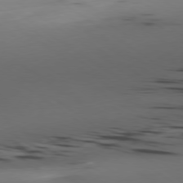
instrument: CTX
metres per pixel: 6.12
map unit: Ap
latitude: -79.8611
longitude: -62.8002
